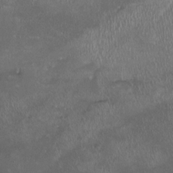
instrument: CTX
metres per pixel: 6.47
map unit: HNhu
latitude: -3.1809
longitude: -6.5924
